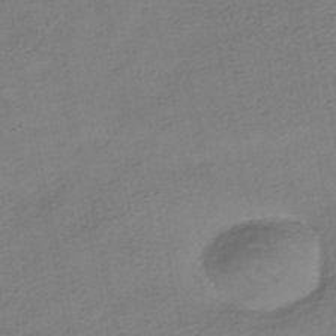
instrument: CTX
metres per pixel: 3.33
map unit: HNhu
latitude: -40.0472
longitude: 102.7841
